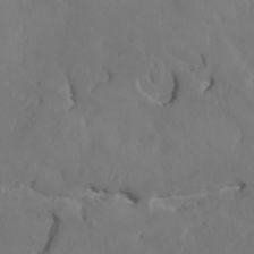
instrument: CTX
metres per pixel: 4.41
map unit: HNhu
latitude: 6.8002
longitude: -6.4790
